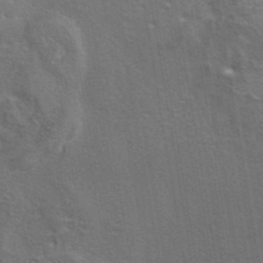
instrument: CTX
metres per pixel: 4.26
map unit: eAb
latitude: 43.7450
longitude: 111.8233
